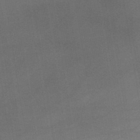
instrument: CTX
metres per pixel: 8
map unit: lHb
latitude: -45.1620
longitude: 64.7463
